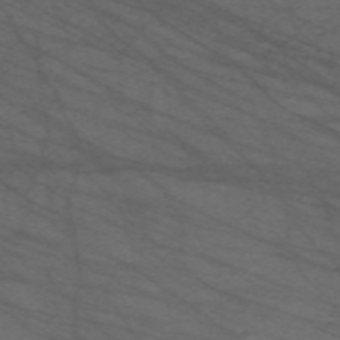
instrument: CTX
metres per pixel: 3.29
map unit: Nve
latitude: -59.7099
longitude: 61.5966
